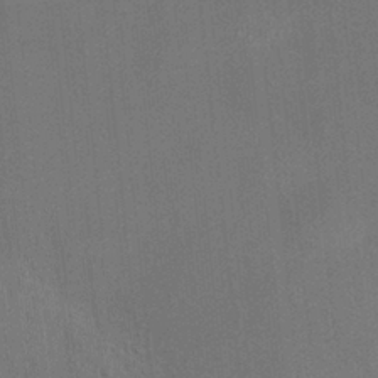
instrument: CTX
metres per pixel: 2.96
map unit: HNhu
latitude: 12.7813
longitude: 10.4440
